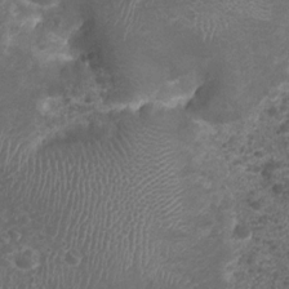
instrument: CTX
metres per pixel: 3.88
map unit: Nhu
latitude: 2.2522
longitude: -15.5372
